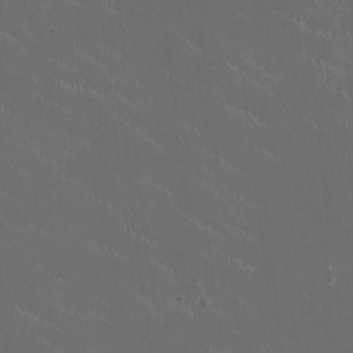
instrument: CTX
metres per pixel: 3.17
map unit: HNhu
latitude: 1.0080
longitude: -2.6301
